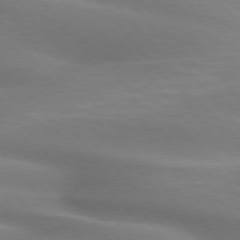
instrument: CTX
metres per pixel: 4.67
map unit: lApd
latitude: 75.4615
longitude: -60.6490
